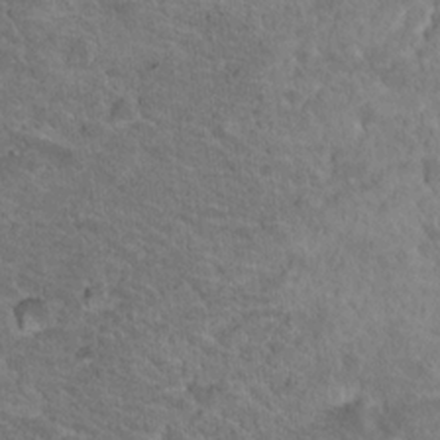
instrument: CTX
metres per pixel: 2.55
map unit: Hto
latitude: 18.8002
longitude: -34.3845
